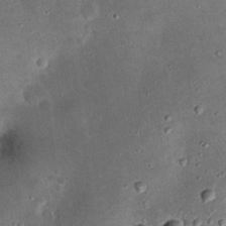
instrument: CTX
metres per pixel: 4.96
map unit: eHh
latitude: 24.1577
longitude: -71.1214
